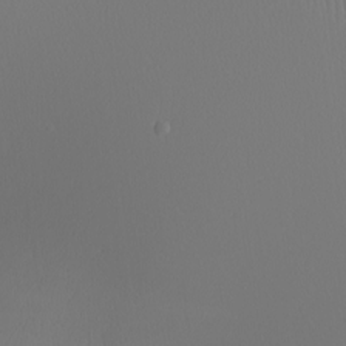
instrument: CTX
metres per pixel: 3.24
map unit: Nhu
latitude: -5.6722
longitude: -95.1781
